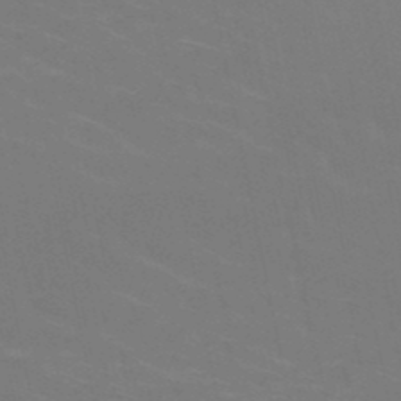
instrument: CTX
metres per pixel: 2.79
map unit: HNb
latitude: -49.5022
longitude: -48.1578
